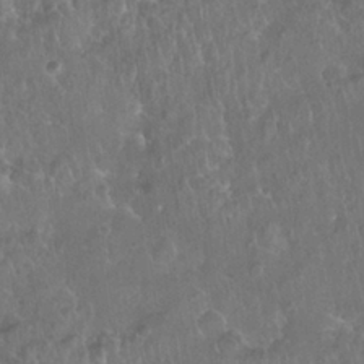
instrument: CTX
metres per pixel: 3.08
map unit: Nhu
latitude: 28.1200
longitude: -65.7450
